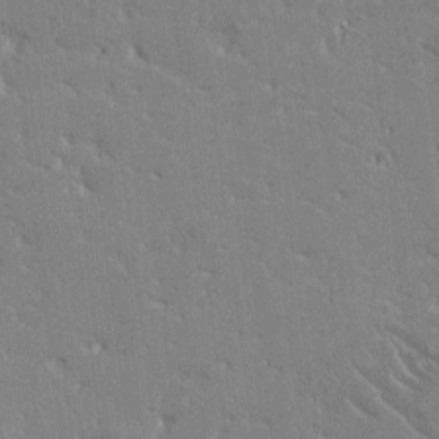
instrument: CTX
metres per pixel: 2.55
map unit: Htu
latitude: -1.5211
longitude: 176.3117
